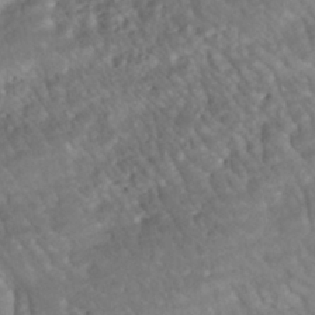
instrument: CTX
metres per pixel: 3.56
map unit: ANa
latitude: -42.0283
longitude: 108.5763
